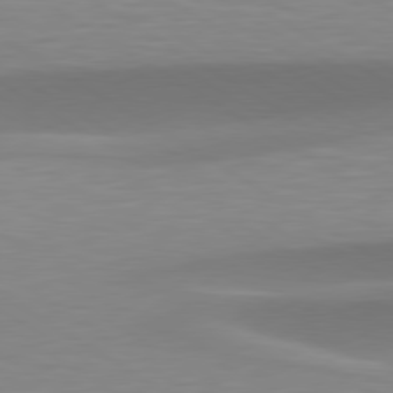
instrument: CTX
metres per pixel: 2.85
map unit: lApd
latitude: 79.6694
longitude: -93.4804
